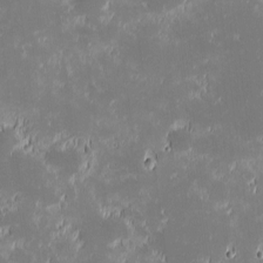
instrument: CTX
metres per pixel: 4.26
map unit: eHh
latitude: -1.2754
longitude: -84.4223
